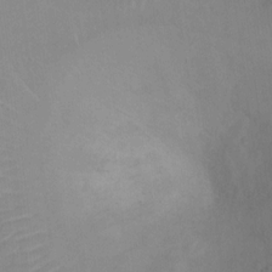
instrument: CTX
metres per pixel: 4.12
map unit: Ht
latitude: 6.2900
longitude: -30.1767
